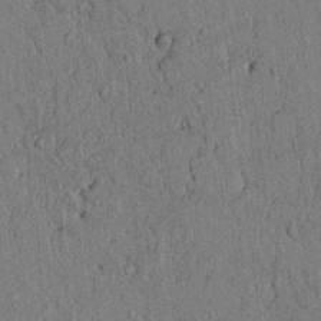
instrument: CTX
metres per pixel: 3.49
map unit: lAvf
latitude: 4.6868
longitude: 169.4643
